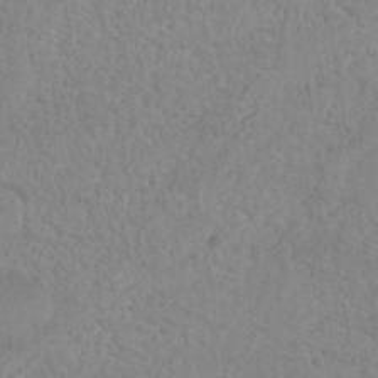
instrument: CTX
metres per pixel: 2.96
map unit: Nhe
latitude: -36.8408
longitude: -177.3481
